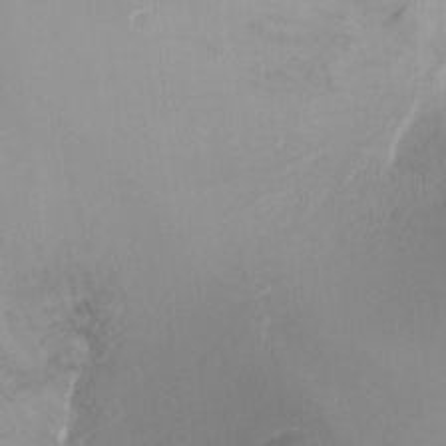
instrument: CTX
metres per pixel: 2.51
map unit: Ht
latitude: -16.6708
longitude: -44.5923
